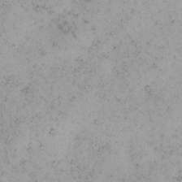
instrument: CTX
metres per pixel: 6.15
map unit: eHh
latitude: -0.3118
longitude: 18.8975
